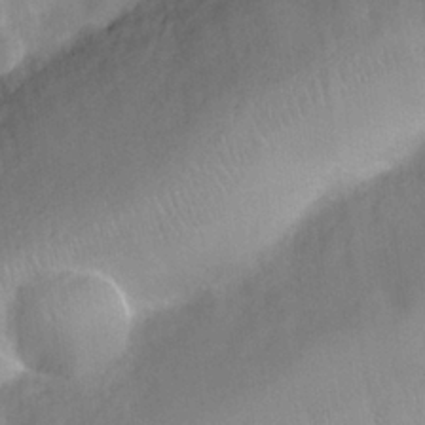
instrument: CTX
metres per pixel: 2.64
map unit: Nhu
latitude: 26.4979
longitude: -56.4789
